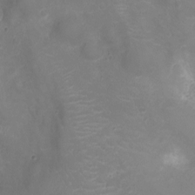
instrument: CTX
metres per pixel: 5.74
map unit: Ht
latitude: -7.8800
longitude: -18.6679
